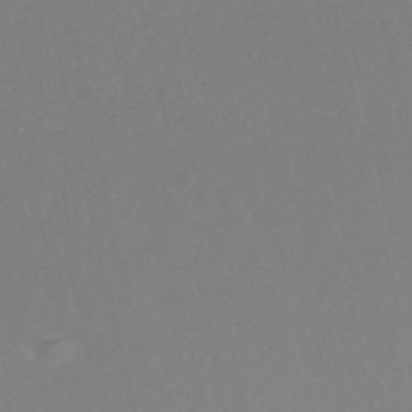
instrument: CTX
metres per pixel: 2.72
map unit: eHh
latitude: -53.2753
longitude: -24.2900
